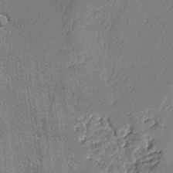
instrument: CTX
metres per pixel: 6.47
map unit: lAvf
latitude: -4.6518
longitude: -109.4426
